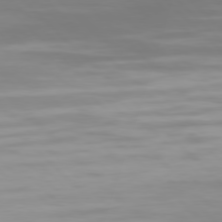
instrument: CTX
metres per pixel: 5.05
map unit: Hpe
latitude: 77.4237
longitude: -175.5182
